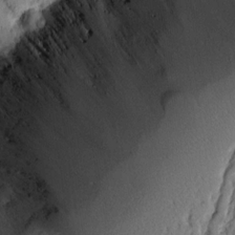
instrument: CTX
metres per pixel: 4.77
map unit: Aa
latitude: 14.5357
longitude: -139.9528
